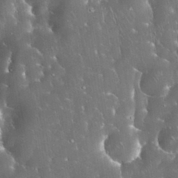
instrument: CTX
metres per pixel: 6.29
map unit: eHh
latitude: 33.9339
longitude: -62.7058
